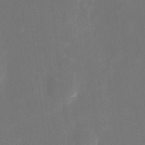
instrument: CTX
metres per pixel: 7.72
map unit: eHh
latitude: 5.3859
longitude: -69.2915
